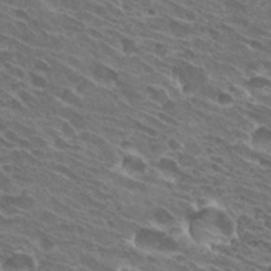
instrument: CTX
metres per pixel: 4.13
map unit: Hto
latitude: 31.9906
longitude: -42.9136
